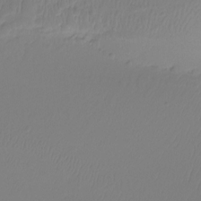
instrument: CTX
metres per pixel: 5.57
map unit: Htu
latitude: -16.3307
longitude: -46.4034
